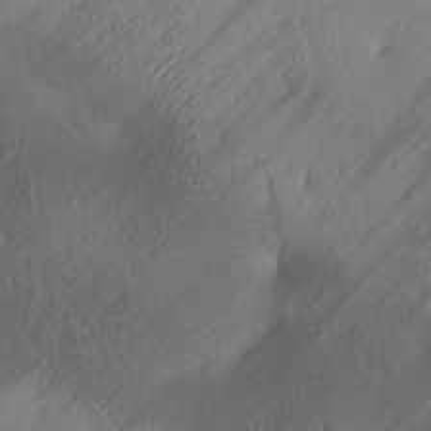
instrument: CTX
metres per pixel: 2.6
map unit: lAa
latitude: 4.2900
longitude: -116.1578
